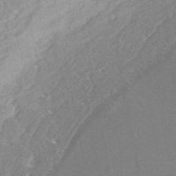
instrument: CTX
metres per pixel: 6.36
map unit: HNhu
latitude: -47.5021
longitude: 102.9353
